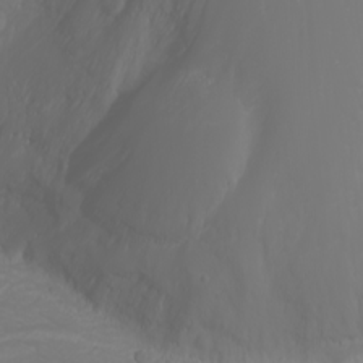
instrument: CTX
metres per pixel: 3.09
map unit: Nhu
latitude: -1.8234
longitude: -75.2915
